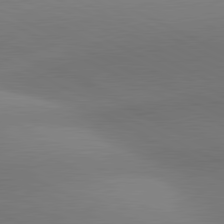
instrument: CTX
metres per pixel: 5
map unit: lApd
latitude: 81.2537
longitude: 135.0109
